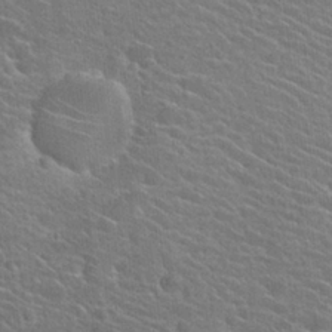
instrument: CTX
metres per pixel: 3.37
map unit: Hto
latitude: 24.9702
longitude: -40.6490
